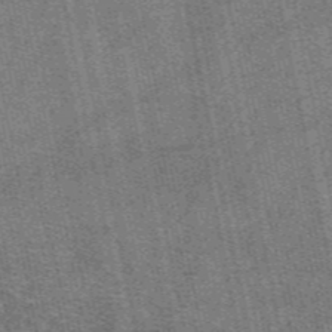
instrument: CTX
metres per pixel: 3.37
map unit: eAb
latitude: 48.0633
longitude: 105.7288
